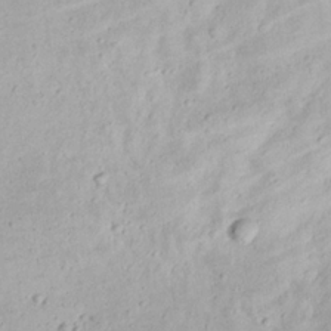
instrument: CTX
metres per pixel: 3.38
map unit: eHh
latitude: 22.4790
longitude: -70.2522
